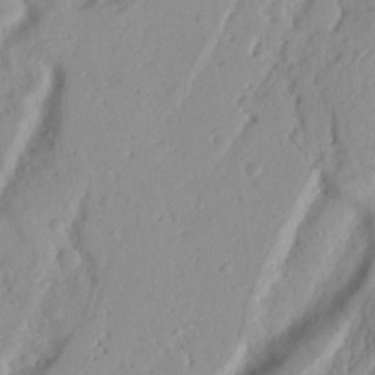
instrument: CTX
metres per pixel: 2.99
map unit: Nhu
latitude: 19.7071
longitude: -77.2159
